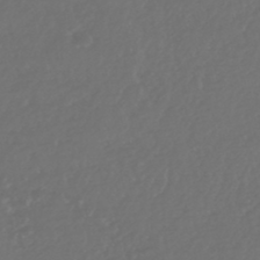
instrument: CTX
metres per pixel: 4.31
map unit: HNhu
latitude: -47.5588
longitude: 97.7667
